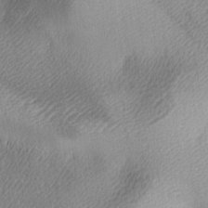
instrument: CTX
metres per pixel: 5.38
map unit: lAa
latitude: -5.2565
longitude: -121.4994
